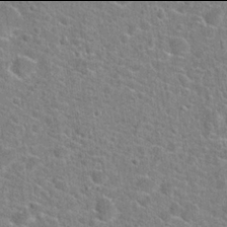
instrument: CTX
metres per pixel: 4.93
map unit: Hto
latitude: 21.9906
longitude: -44.8002
